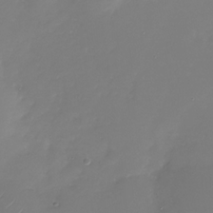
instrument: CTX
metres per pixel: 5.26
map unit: Nhu
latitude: -28.4818
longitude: -69.2159
